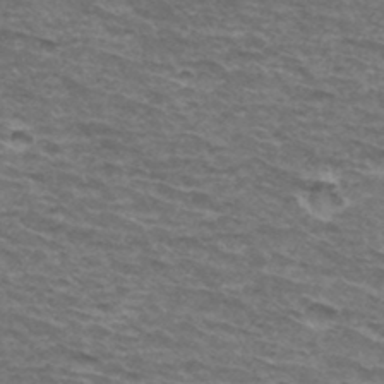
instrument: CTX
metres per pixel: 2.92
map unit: Hto
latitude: 34.6301
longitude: -42.5168
